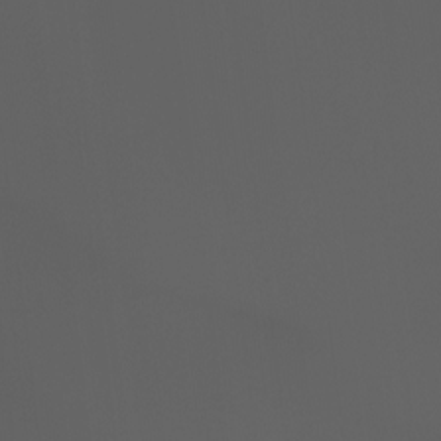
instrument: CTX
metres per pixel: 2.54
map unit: Ht
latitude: -0.7841
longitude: -46.2523
